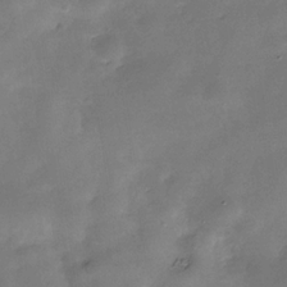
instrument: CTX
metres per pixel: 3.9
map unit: Hve
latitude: -31.3509
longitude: 93.4454
